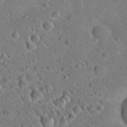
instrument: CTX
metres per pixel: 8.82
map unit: Hto
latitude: 19.4426
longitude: -49.8961
